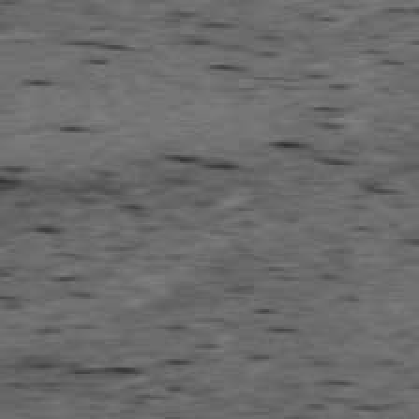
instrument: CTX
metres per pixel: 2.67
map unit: Ap
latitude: -79.4265
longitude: -91.0458
